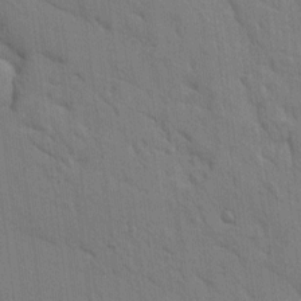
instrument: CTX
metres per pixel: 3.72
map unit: Ave
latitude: 9.5749
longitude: -102.4979
